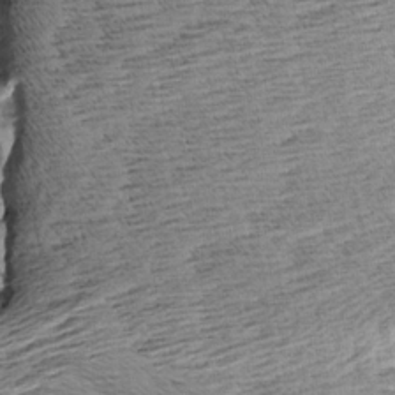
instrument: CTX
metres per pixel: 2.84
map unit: Aa
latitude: 8.1956
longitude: -139.3859
